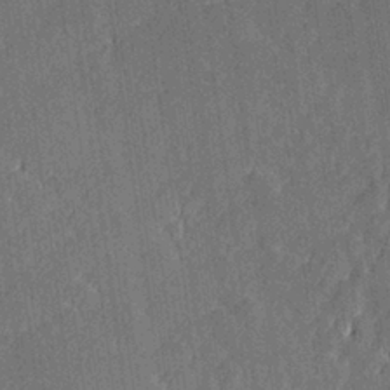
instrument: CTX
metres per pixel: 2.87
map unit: Hve
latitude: 27.0081
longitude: 144.4062
